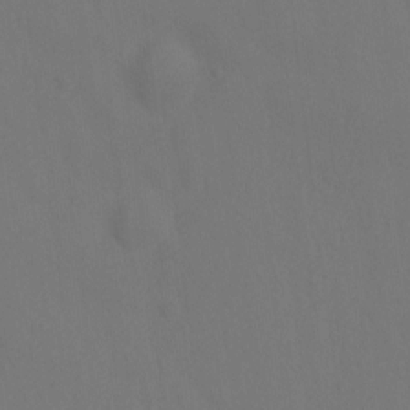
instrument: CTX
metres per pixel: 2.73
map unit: Hto
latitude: 0.2144
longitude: -34.3467
